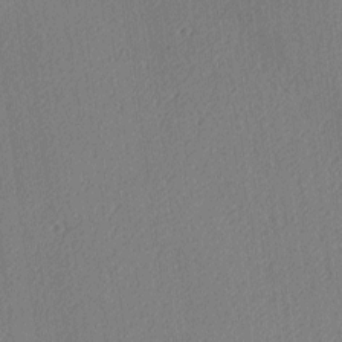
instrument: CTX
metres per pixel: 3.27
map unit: lAa
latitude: -9.8989
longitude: -127.5938
